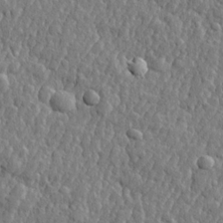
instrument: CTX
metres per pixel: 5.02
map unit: lHvf
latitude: 22.4790
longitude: 143.4643
